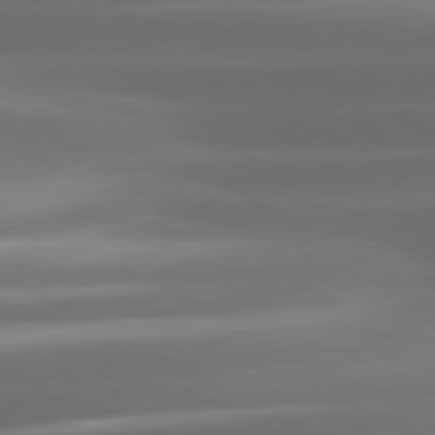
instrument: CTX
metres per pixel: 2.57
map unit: lApd
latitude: 81.2726
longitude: -143.4238
